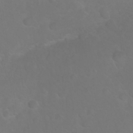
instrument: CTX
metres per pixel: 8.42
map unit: Nhu
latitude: 27.4427
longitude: -64.9325
